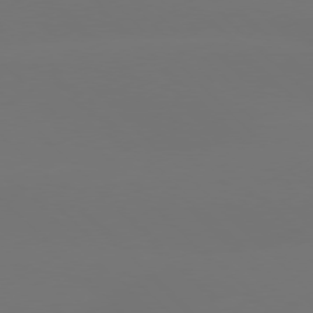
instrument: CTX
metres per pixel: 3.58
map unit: Hpe
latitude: 76.7813
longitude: -132.2712
